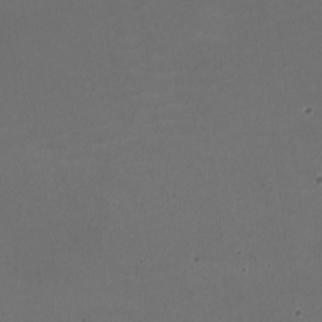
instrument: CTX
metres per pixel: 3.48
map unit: HNhu
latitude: -2.6329
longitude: -2.7624
